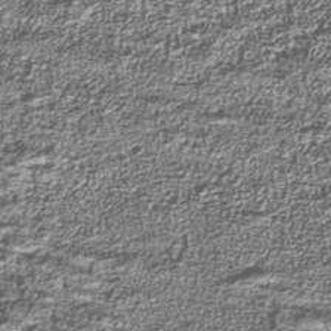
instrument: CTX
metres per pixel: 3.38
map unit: Nhu
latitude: -39.3132
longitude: -83.9339
